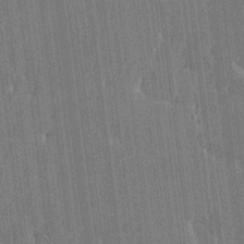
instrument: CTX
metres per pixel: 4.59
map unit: Htu
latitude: -7.1431
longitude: 176.3117
